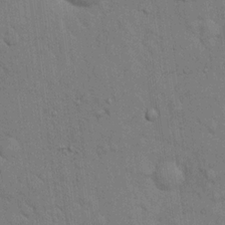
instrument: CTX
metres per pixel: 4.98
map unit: eHh
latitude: 18.9891
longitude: -62.1389
